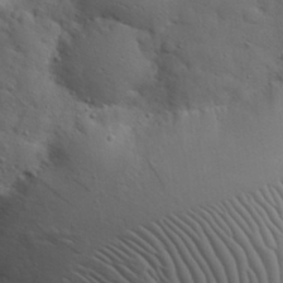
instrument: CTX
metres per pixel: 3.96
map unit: eHh
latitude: 30.5546
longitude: -68.9136
